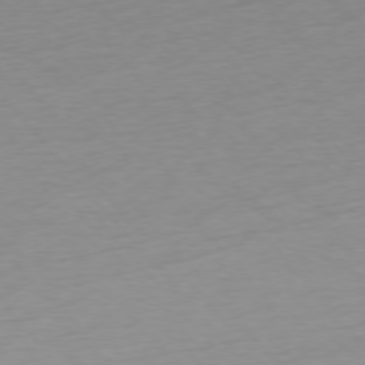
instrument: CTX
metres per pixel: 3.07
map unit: Ap
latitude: -76.1417
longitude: -64.4979
